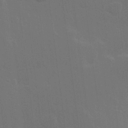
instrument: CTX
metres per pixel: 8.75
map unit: Hve
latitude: 22.4601
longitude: 147.1431
